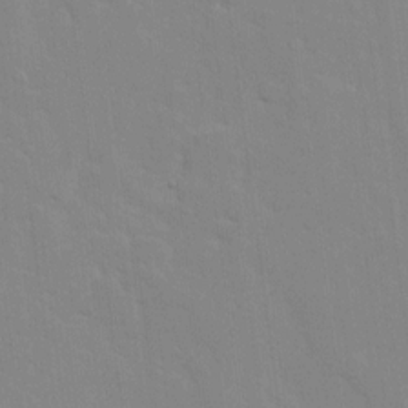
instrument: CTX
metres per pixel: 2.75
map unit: Ave
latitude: 13.0459
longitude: -134.2711
